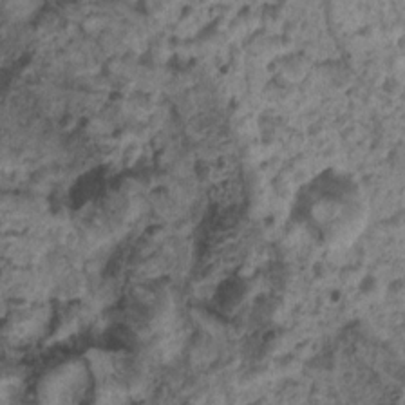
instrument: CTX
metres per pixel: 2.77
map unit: Nhu
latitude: 5.7827
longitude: -18.1955
